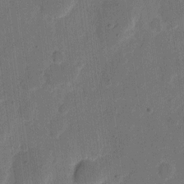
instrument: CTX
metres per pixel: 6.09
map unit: eHh
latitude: 11.8961
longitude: -67.0458
